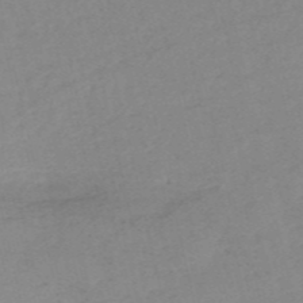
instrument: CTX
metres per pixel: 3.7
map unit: HNb
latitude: -54.3117
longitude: -41.9528
